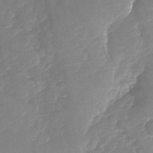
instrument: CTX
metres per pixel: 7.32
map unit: Nhu
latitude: -27.2942
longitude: -62.3279
